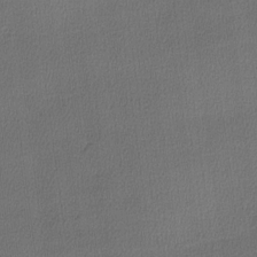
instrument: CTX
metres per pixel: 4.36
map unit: lHvf
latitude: -11.5021
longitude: -99.4615
